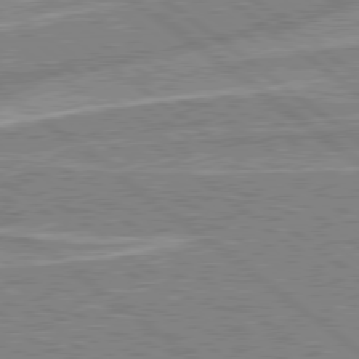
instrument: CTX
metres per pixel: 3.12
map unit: Hpe
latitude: 78.9325
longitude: -168.6302
